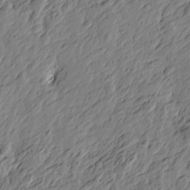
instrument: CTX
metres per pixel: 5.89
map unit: Htu
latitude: -3.5399
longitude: -178.7813
